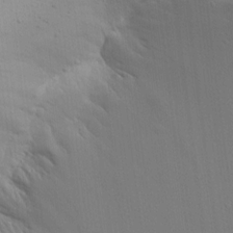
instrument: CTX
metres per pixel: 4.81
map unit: Aa
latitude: 15.4616
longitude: -143.2537
